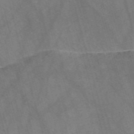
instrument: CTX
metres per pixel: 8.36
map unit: Nve
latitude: -58.6707
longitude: 64.2362
